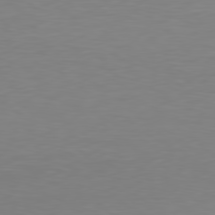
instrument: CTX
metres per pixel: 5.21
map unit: Hpe
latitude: 78.5357
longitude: -145.6694
